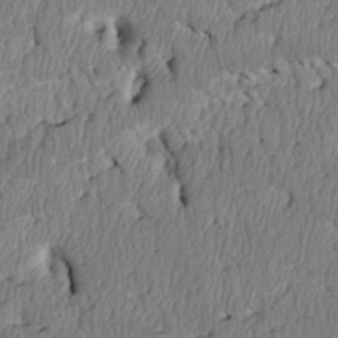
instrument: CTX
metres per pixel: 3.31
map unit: Htu
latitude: 3.1970
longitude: 149.8990
